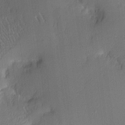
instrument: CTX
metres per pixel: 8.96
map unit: Nhu
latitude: 2.2144
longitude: -76.1577
